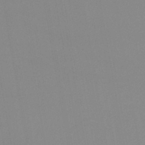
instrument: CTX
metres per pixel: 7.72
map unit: lHb
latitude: -44.0661
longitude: 68.1794
